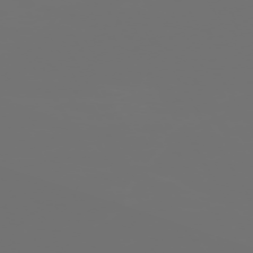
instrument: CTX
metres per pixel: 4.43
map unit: Hpe
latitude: -73.3698
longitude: 4.0661
